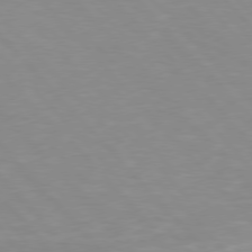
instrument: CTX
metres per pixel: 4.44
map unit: Hpe
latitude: 76.2711
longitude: -155.8205
